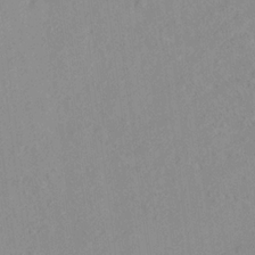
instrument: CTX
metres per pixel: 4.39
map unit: Ave
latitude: 18.7624
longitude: -140.4601
